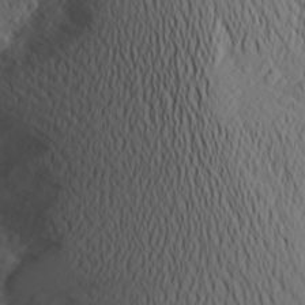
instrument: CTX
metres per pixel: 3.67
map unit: Aa
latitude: 23.9528
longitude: -146.1389
